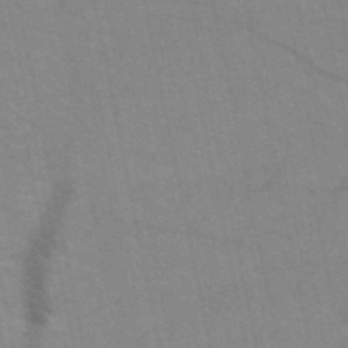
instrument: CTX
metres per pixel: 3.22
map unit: HNb
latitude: -52.5384
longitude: -44.1955
